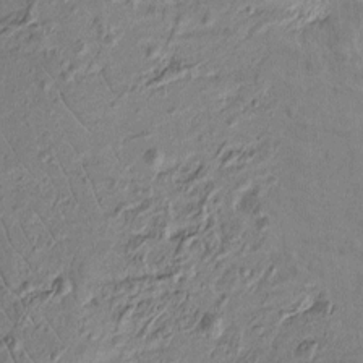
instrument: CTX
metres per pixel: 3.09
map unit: Htu
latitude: -3.3698
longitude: 156.5951
